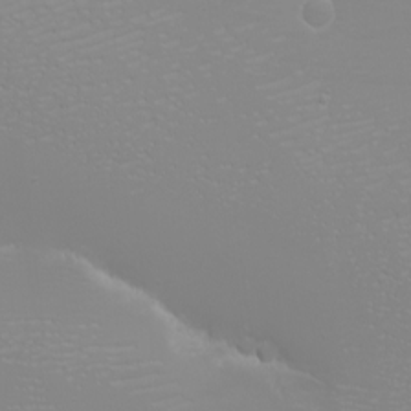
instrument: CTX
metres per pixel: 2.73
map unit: eHh
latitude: -6.6707
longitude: -79.5560
